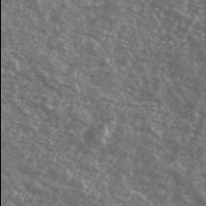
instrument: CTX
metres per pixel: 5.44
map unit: Ave
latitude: 39.9528
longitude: -109.9906
